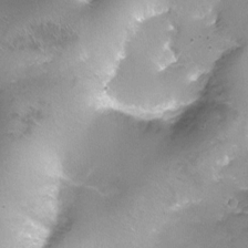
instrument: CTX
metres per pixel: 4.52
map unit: Hto
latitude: -4.5384
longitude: -35.3670
